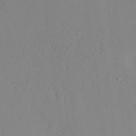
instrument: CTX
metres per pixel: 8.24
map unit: Aa
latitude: 26.3089
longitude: -136.8569
